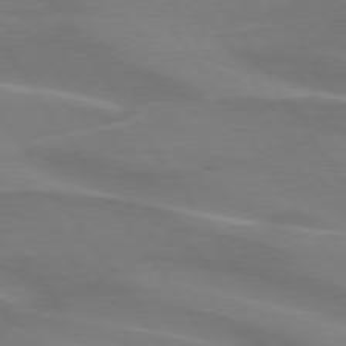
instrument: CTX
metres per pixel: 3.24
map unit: lApd
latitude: 74.0255
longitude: -61.5938
